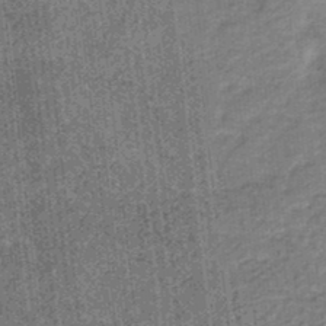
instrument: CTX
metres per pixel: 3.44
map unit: eHb
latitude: -34.8975
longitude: 79.3320
